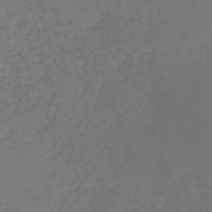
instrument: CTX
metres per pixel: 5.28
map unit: lHb
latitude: -47.7288
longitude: 59.8044
